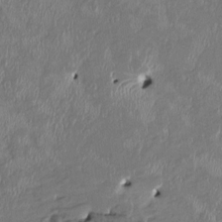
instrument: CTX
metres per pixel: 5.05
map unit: HNhu
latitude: 2.7057
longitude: -5.5938
